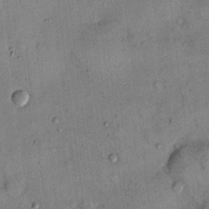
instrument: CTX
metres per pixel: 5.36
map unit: Hto
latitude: 12.0822
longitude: -58.8569
